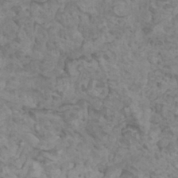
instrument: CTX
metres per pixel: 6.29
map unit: HNhu
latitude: 6.3089
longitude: -1.6694
